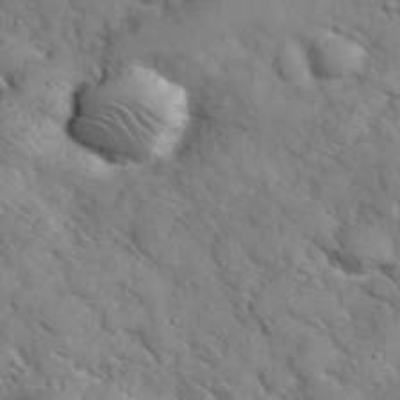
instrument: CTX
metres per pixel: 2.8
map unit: eHh
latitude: 37.9717
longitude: -67.4048
